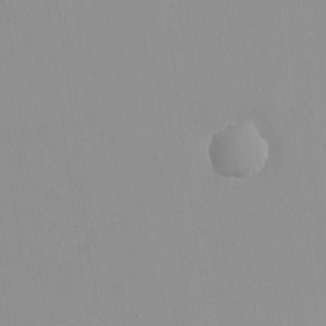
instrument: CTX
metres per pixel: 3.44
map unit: HNhu
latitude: -0.8597
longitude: -6.1389
